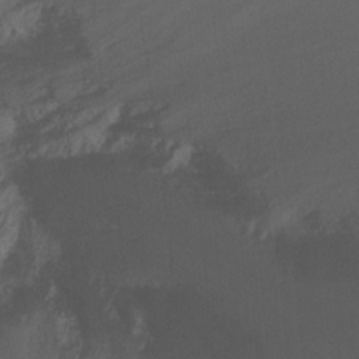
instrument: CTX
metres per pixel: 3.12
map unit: Ht
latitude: -9.6344
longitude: -37.2726
